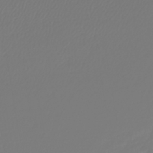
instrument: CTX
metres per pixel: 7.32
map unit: lHb
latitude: -42.9919
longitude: 60.5952
